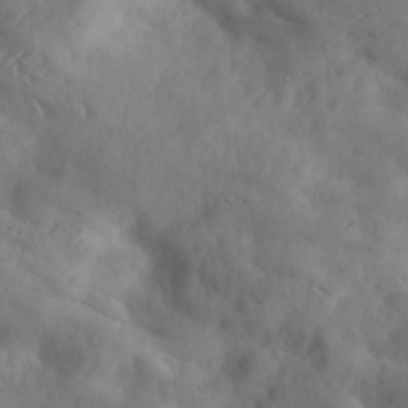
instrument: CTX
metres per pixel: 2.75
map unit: Ave
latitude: 18.3089
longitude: -131.4049
